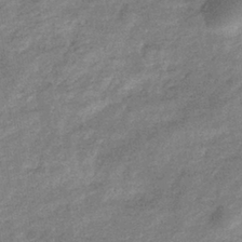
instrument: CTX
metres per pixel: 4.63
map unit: eHb
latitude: -37.6532
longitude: 79.0108
